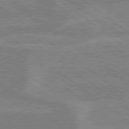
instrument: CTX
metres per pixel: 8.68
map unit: lApd
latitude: 79.1214
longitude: -160.6679
